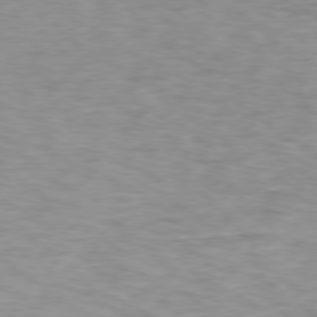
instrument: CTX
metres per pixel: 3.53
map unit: Ap
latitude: -79.1431
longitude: -76.7435
